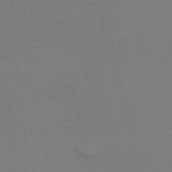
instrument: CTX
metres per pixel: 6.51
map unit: Nve
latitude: -56.8975
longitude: 63.5399
